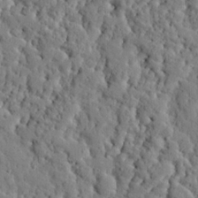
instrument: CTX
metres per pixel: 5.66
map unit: eHh
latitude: 26.3089
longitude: -78.4223
